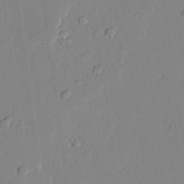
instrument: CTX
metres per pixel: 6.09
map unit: lAvf
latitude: 24.8002
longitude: -110.9703
